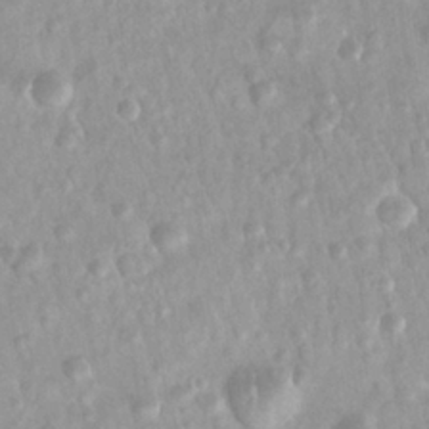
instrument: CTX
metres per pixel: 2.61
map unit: Nhu
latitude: 26.9892
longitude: -62.8758
